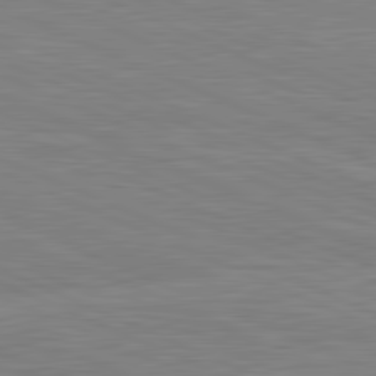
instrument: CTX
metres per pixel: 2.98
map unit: lApd
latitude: 81.7827
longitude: -170.3845
